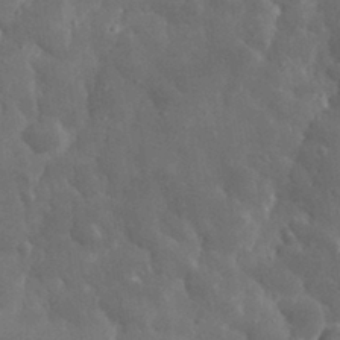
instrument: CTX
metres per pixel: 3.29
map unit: eHh
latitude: 31.3482
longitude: -72.5357
